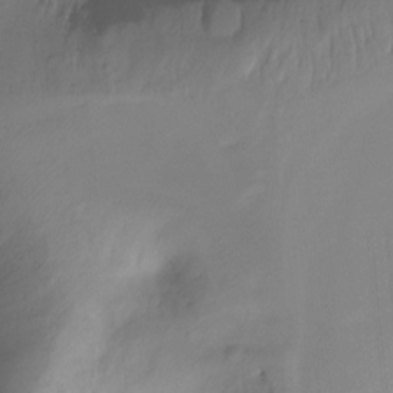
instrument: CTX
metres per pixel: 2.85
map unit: Ht
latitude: -11.7478
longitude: -46.6869
